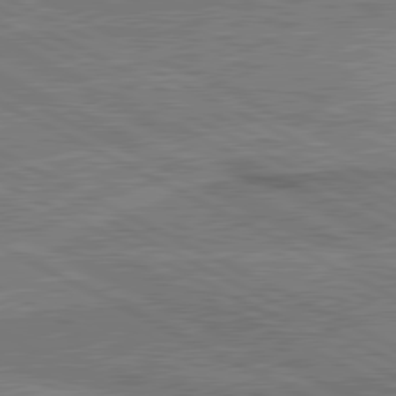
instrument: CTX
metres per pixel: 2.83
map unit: lApd
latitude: 80.7057
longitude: 141.0864
